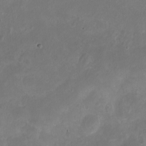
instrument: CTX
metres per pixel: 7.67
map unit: eHh
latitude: -5.5588
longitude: -77.6882
